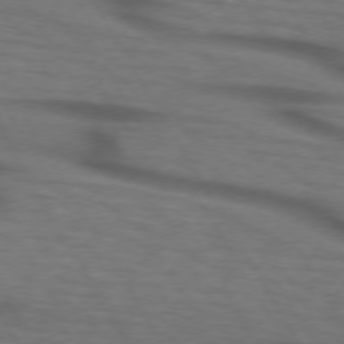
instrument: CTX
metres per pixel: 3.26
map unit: lApd
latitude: 73.4238
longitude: -73.5183
